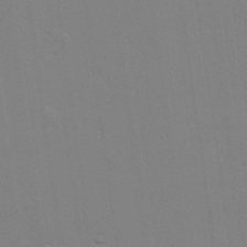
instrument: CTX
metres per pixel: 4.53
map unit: Hve
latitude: 26.6302
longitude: -92.7057
